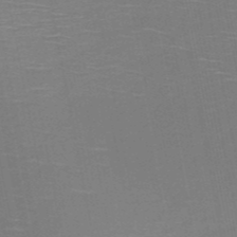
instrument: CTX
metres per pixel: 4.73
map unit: HNb
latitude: -50.9164
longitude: -45.6883
